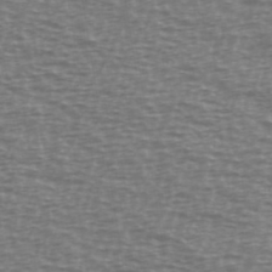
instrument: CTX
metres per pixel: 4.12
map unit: Ave
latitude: 38.5168
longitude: -113.2915
